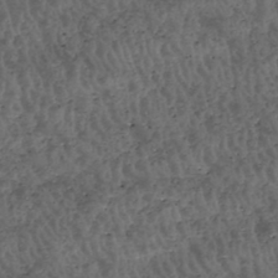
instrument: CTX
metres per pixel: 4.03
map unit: HNhu
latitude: -47.6533
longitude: 28.7463
